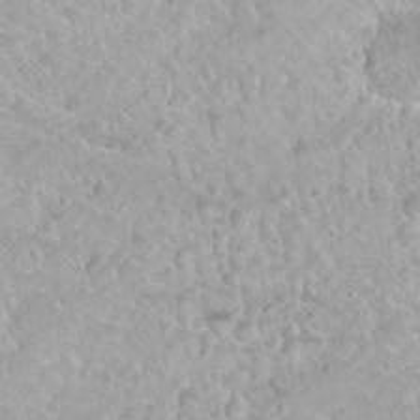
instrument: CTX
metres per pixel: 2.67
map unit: Nhu
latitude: 27.8772
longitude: -53.7072
